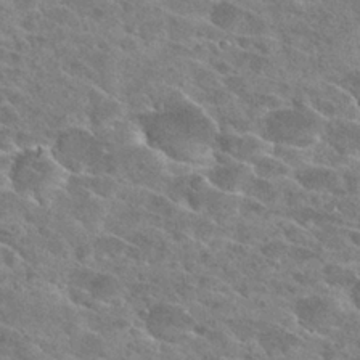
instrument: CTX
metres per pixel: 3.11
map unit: Hto
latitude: 26.4790
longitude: -40.9702
